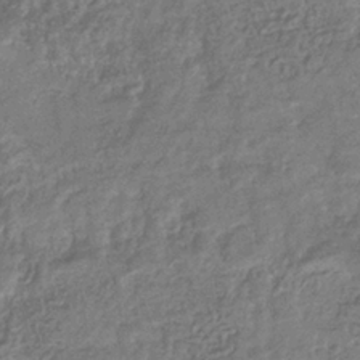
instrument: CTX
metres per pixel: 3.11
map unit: eHb
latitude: -35.0675
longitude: 80.5763
